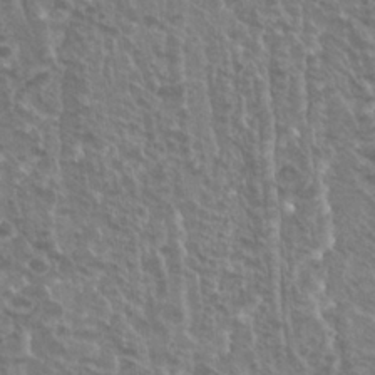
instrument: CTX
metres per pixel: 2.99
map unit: Hto
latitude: 23.4615
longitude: -40.3089
